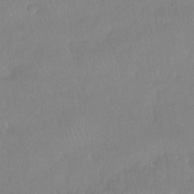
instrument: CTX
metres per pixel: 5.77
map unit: Htu
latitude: -15.0676
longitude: -46.1200
